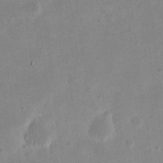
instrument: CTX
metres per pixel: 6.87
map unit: eHh
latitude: 20.8191
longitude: -69.2348
